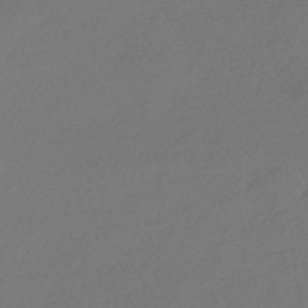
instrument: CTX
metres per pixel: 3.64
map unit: HNhu
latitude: -42.4062
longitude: 93.6722
